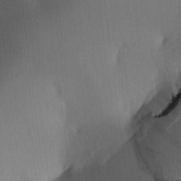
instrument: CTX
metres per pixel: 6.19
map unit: lAa
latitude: 4.0822
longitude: -114.4789
